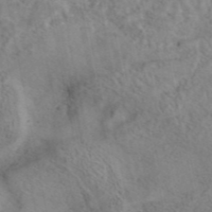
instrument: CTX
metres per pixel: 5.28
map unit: eAb
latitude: 43.0459
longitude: 108.2173
